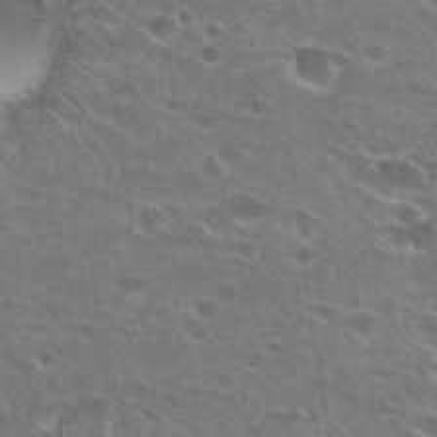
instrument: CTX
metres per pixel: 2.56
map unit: Hto
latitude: 24.9513
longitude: -45.3670
